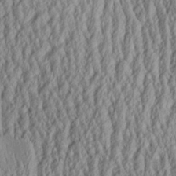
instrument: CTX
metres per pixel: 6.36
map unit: Aa
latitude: 26.5735
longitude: -135.7260
